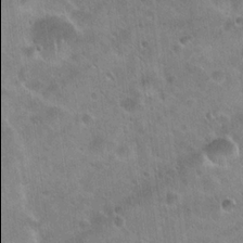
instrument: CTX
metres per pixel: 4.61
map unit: Hto
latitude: 22.2333
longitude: -53.9906
